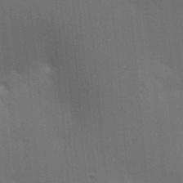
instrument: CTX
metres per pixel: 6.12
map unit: lAa
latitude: 11.6505
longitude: -108.7435
